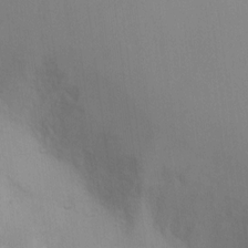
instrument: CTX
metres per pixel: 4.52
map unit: Ht
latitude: 5.4615
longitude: -29.0080
